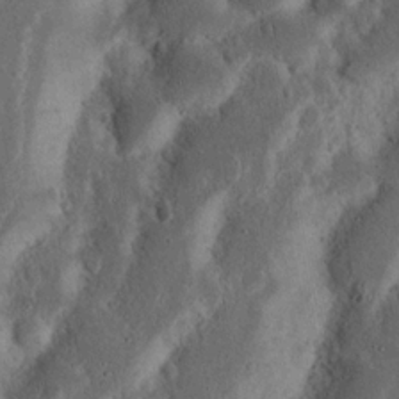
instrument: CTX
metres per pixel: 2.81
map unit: Nhu
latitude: 15.6505
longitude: -74.4223
